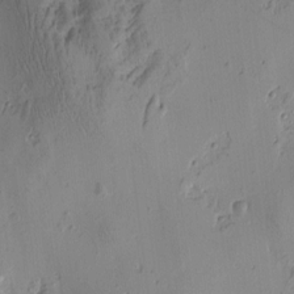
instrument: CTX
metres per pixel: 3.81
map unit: Htu
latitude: -4.0472
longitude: -177.1214
